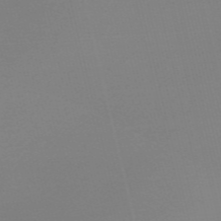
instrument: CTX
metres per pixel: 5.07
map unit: Nve
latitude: -57.2943
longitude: 62.2361
